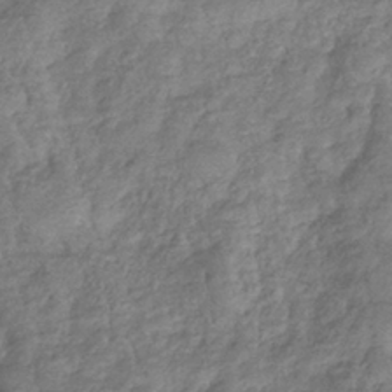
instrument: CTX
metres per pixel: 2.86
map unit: eHb
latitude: -37.3698
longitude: 80.6897
